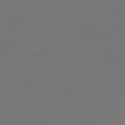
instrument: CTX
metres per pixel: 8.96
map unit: Ap
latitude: -74.7652
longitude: -70.3656
